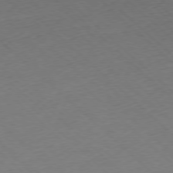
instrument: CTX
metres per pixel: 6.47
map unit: Ap
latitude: -77.9556
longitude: -60.6301
